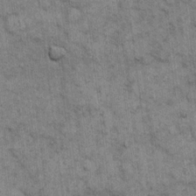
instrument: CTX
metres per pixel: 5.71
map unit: eHh
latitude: 15.0648
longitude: -65.6883
